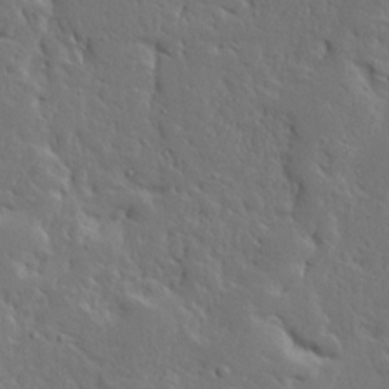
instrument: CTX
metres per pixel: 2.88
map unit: Ave
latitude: 13.8017
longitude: -137.7261
